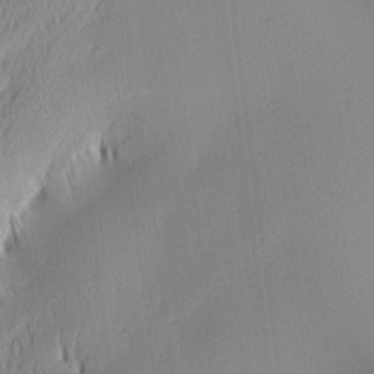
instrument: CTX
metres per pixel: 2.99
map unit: lAa
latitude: 2.1955
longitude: -115.6315
